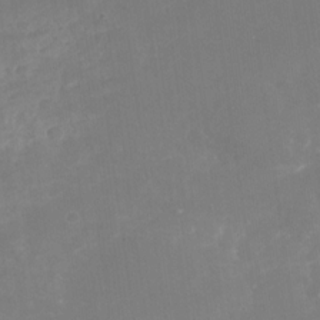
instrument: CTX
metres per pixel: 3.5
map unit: Nhu
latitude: -29.1242
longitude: -64.2334
